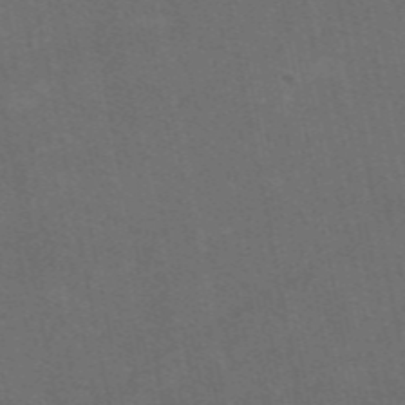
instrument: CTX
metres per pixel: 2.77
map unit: eAb
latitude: 47.6694
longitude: 116.4817
